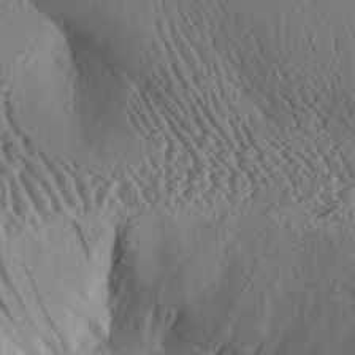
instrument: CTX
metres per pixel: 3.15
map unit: Aa
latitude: 29.6505
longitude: -135.5749
